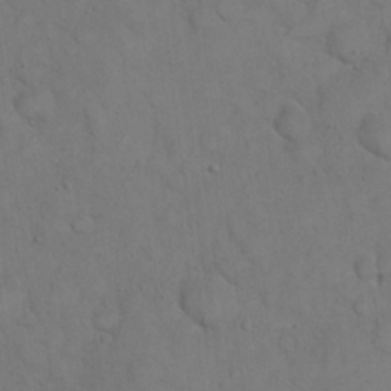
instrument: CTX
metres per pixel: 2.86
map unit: eHh
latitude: 20.9703
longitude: -59.5938
